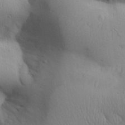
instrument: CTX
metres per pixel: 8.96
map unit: Aa
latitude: 31.9151
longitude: -145.1025
